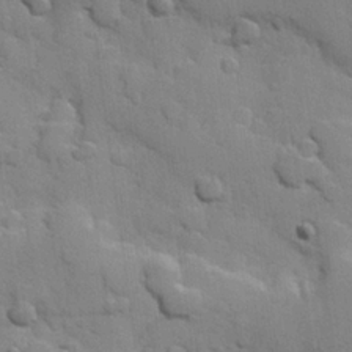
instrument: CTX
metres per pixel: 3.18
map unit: Hve
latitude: 23.7261
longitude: 148.3685
